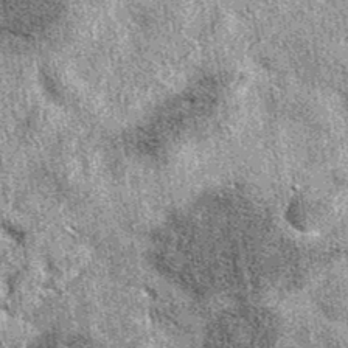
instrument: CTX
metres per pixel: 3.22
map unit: eAb
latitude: 38.3467
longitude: 106.0094
